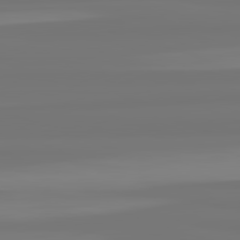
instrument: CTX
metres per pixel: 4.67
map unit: lApd
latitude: 82.5734
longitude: -178.7436
